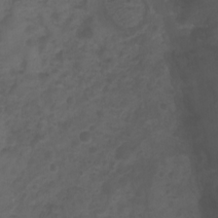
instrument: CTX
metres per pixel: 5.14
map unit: Ht
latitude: 2.2333
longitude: -22.7057
